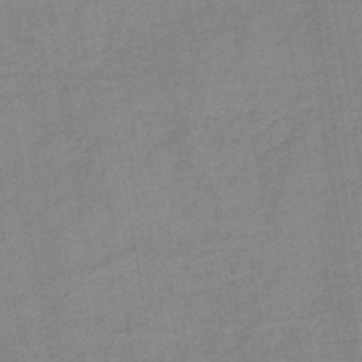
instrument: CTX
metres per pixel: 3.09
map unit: HNb
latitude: -46.1039
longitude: -38.1578
